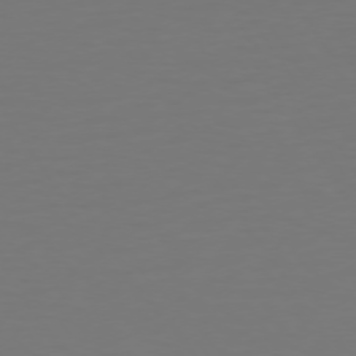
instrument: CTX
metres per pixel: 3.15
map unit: Hpe
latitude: 73.0648
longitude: -123.0836
